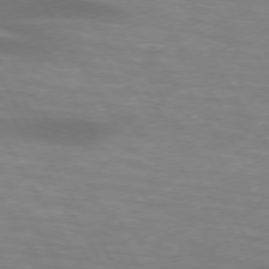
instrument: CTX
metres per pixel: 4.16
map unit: lApd
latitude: 73.8206
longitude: -52.9703
